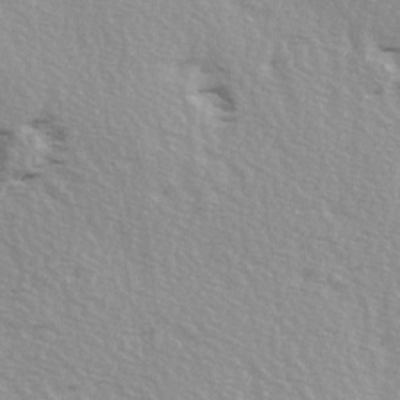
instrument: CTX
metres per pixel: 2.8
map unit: Ave
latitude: 14.5546
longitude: -104.7436
